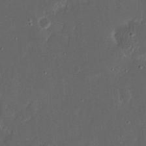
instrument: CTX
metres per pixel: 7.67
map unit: eHh
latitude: 17.2915
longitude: -73.6316
